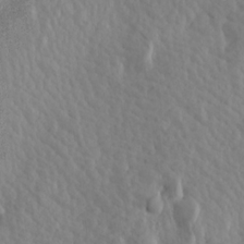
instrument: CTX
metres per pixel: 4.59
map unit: Aa
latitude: 18.4790
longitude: -144.1955
